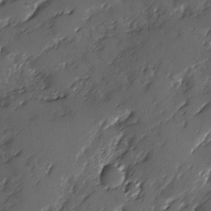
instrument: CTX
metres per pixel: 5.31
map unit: Ave
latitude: -7.8800
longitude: -118.0633
